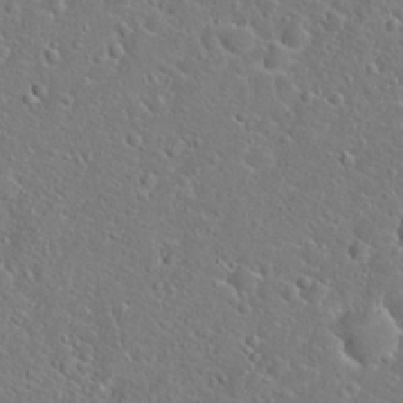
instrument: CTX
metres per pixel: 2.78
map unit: Hto
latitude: 20.7247
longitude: -44.9513
